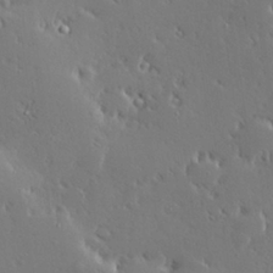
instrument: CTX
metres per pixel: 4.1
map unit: Hve
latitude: 27.6505
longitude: -93.1403
